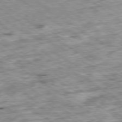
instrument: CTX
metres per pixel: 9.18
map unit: Ap
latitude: -79.6721
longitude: -75.4615
